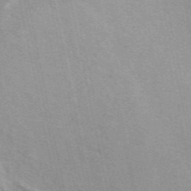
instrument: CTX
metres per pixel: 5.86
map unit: ANa
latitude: 50.1200
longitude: -74.8002
